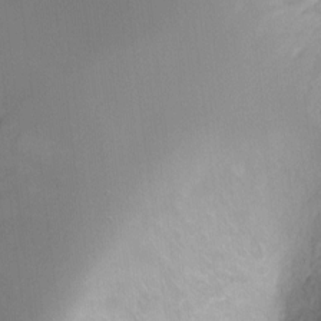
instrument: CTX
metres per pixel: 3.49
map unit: Ht
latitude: -9.7666
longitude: -28.4034
